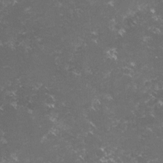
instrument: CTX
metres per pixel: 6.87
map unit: lHvf
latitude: -15.5777
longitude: -101.8961
